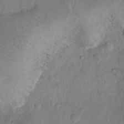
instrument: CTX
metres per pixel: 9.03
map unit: Ht
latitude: 0.0444
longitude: -34.8380
